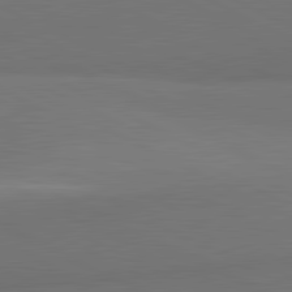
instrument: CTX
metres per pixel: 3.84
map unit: lApd
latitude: 81.8205
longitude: 158.7463
